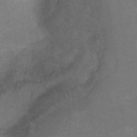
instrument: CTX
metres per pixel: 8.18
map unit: Hto
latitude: 5.0080
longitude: -32.0633
